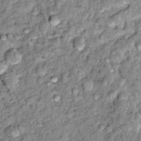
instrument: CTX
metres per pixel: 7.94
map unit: Hto
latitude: 14.4034
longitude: -35.3670
